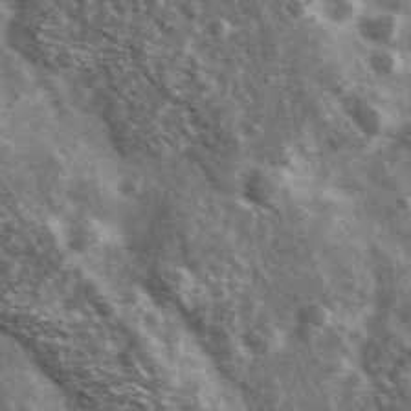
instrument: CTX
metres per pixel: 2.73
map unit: Ave
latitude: 38.7246
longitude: -108.0633
